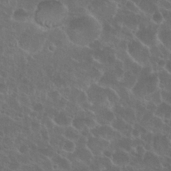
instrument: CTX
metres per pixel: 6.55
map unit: Nhu
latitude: 26.8947
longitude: -51.4237
